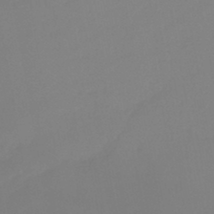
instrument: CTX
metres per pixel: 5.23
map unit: eHb
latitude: -44.9920
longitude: 85.7666
